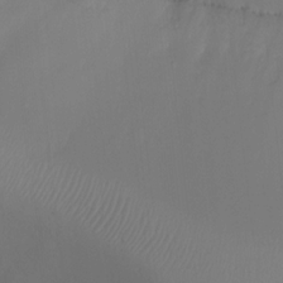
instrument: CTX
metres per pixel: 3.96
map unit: Ht
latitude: -16.7652
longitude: -41.4615
